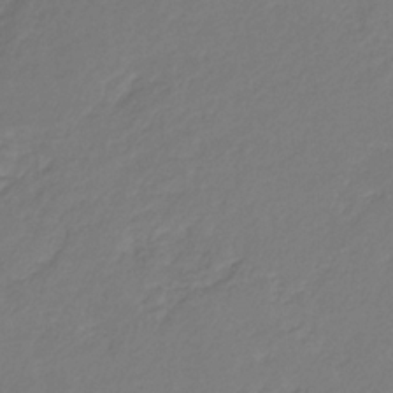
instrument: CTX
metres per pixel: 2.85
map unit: eHb
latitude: -30.1983
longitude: 63.9745
